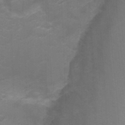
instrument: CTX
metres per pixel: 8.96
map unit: Ht
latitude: -1.1243
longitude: -16.9136
